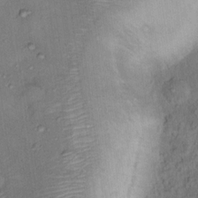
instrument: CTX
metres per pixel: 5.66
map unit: Nhu
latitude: 12.2334
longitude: -27.5749
